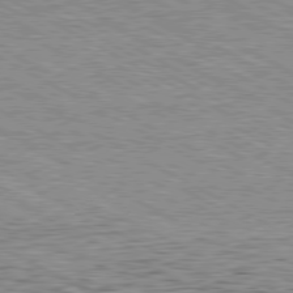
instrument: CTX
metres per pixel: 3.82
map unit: Hpe
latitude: -81.0676
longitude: 11.7478
